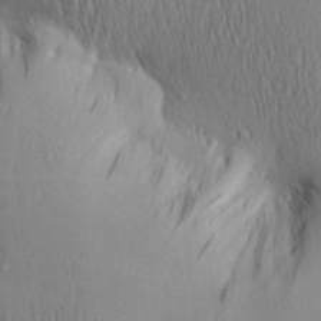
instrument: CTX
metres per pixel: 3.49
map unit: Aa
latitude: 28.9325
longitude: -138.4034
